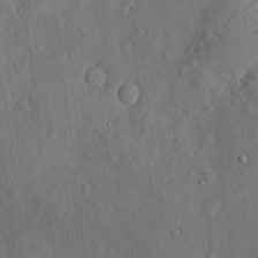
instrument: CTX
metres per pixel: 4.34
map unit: eHh
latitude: 4.8569
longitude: -73.4427
